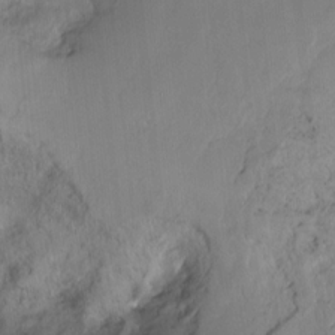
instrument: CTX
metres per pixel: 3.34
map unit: Hto
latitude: -14.5007
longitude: -42.0444
